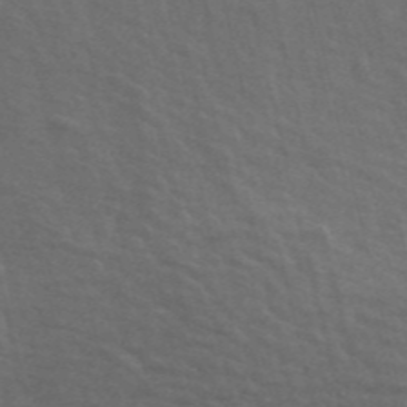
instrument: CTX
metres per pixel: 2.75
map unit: ANa
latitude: 43.1781
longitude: 46.9919
